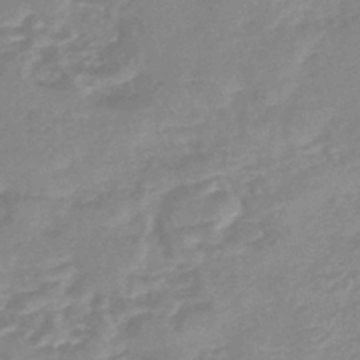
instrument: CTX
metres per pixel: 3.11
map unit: eHb
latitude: -44.9542
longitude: 85.0864
